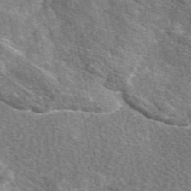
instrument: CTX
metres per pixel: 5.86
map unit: eAb
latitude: 48.4412
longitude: 119.7100
